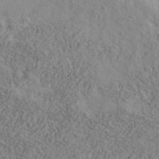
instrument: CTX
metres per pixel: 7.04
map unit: Ave
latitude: 39.8772
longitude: -110.4412
